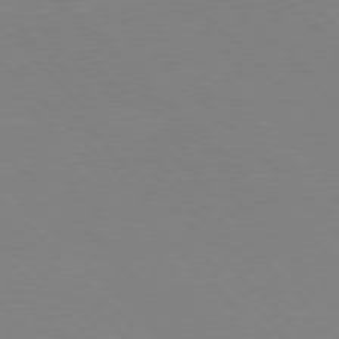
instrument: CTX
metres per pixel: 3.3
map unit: Hpe
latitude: 77.4237
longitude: -125.2914
